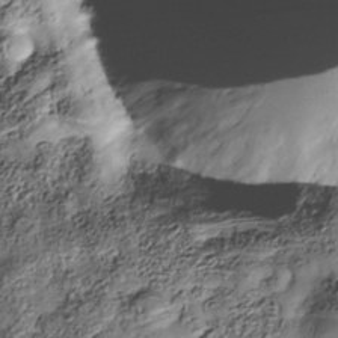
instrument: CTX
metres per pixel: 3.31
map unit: Nhe
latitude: -38.4818
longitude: -147.7261
